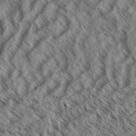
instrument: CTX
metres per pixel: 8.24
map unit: Aa
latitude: 33.2537
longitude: -137.9528
